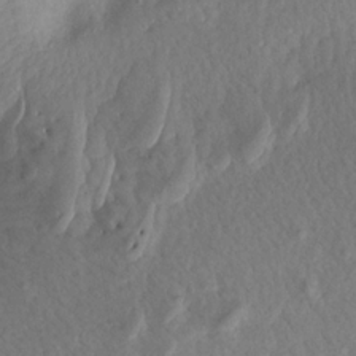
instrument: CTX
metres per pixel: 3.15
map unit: Aa
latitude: 18.2711
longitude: -144.4601
